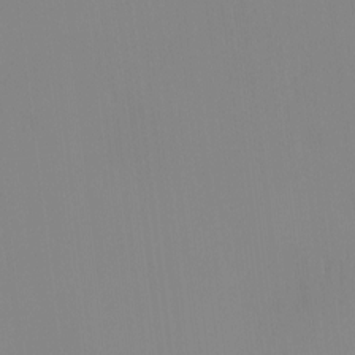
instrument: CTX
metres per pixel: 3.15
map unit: eHh
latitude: -4.2361
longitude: 14.6708
